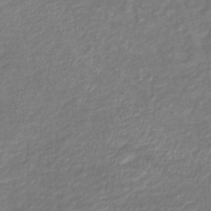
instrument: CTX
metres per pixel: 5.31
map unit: eHb
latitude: -40.5196
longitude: 78.3117
